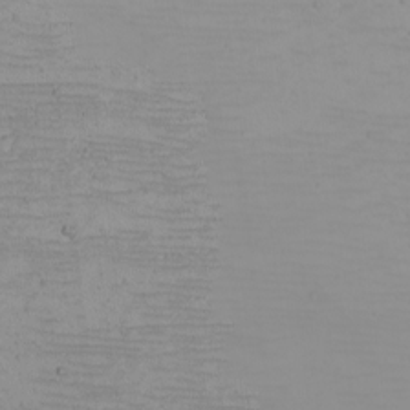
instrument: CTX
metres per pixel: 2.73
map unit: eHh
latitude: -4.9730
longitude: -82.4601
